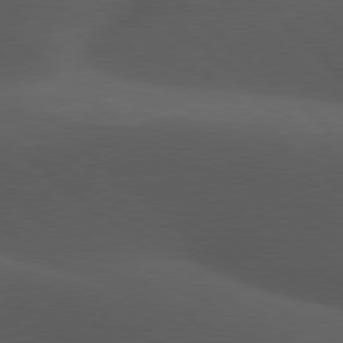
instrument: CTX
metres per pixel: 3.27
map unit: lApd
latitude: 77.8583
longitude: -54.2900
